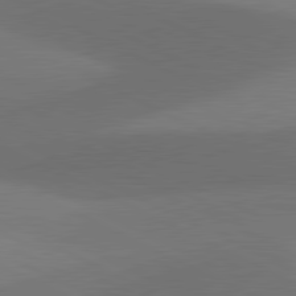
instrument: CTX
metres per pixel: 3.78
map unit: lApd
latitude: 81.1781
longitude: 126.6896
